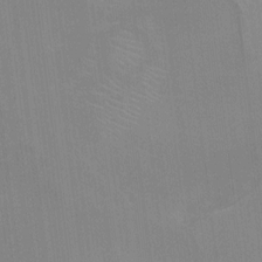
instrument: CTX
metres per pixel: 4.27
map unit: Ht
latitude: -10.1795
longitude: -38.7057
